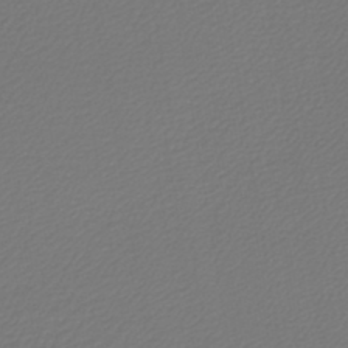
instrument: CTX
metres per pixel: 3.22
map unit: lHb
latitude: -43.1620
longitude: 65.8423
